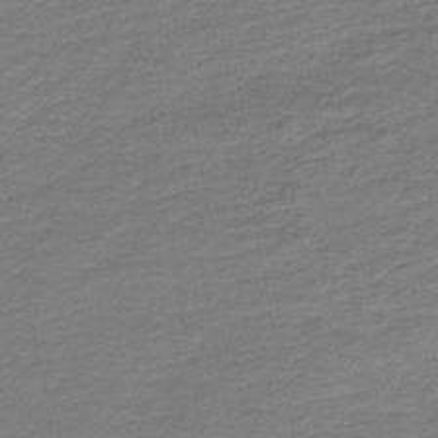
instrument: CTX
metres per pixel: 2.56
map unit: HNb
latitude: -43.8611
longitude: 52.5195
